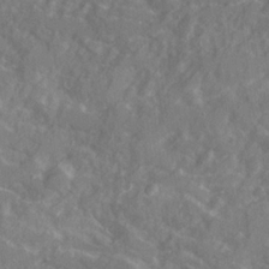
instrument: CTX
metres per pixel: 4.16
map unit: Ave
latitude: 19.9906
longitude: -130.3468
